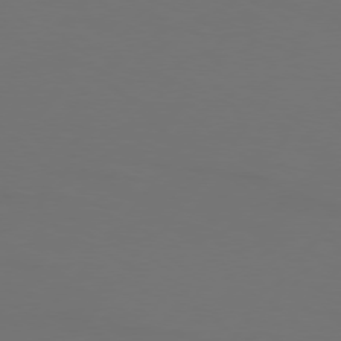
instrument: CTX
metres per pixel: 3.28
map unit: Hpe
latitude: 75.9150
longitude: -129.8772
